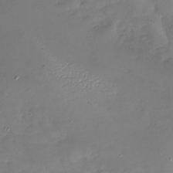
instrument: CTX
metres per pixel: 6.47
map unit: Nhu
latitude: -27.6155
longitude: -58.4412
